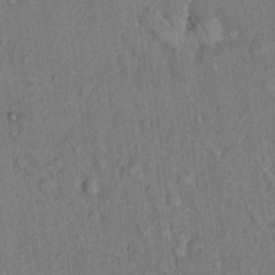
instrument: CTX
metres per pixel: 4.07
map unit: Hto
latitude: 13.7261
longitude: -58.6113
